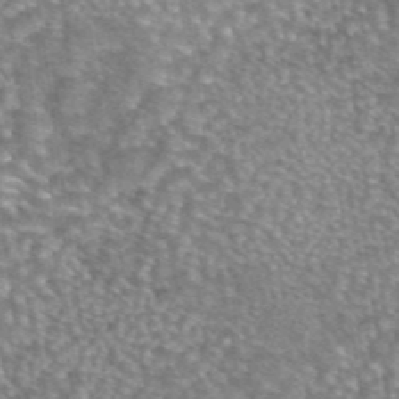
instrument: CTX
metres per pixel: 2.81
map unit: eAb
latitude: 44.7246
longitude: 105.3320
